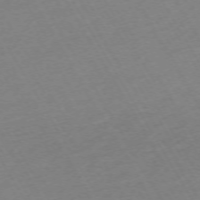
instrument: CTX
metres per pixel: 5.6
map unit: Hpe
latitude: -72.3117
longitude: 9.3132
